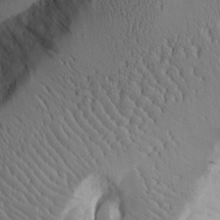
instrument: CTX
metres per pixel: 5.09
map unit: Aa
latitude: 12.7813
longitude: -126.1200
